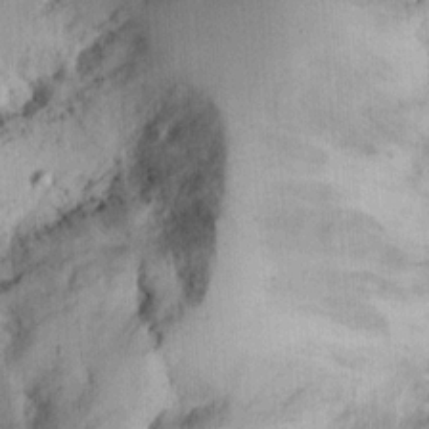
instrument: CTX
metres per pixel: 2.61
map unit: Ht
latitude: 12.1200
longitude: -74.4223
